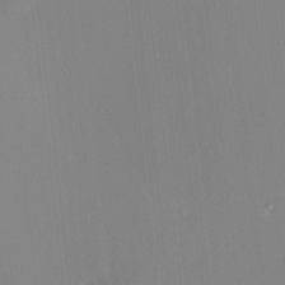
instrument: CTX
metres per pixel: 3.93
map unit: HNhu
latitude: 6.0633
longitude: 1.6344
